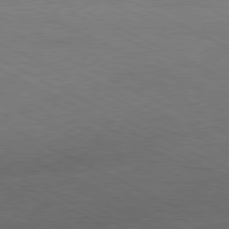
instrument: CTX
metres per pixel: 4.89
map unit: Hpe
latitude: -81.1620
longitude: 18.2173
